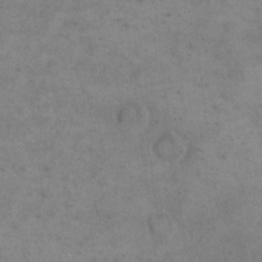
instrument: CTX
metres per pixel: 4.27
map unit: eHh
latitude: 19.2159
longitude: -64.3845
